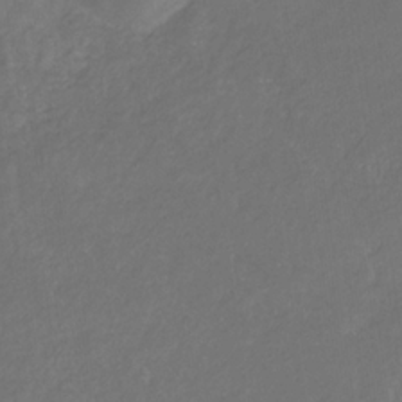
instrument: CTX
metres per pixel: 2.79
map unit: eHb
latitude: -30.7085
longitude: 68.5384
